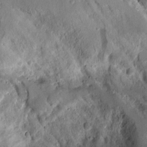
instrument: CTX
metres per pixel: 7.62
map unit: Aa
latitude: 13.6883
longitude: -139.8394
